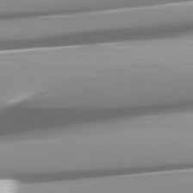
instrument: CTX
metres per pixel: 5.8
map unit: lApd
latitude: 82.3845
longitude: -147.2915
